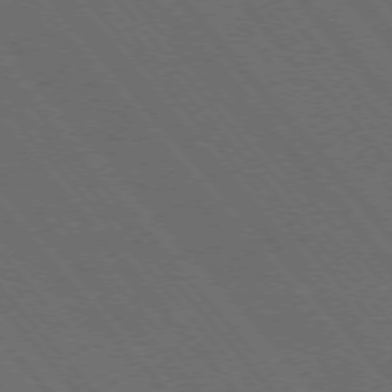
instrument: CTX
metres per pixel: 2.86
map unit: Hpe
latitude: -76.1228
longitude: -16.2900
